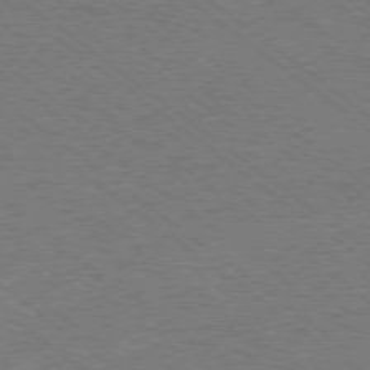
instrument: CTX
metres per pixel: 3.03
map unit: Hpe
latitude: -78.9919
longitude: -15.0837
